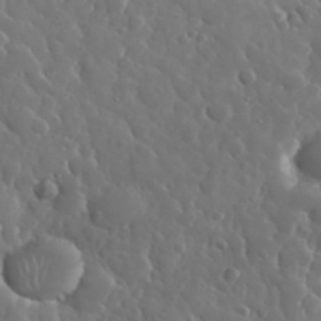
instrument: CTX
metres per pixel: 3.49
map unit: eHh
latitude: 34.2144
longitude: -57.8205
